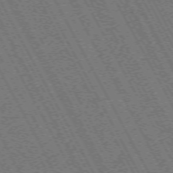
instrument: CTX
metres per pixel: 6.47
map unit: Hpe
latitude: -71.8045
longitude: 10.9920
